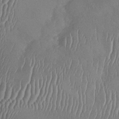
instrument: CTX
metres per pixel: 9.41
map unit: Nhu
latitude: -30.6140
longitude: -60.3089
